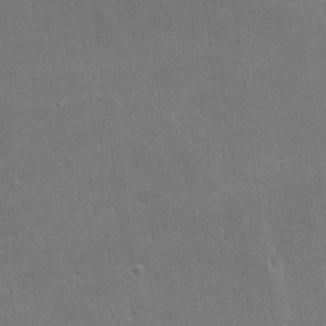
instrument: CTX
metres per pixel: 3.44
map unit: lHvf
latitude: -9.2376
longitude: -101.9717
